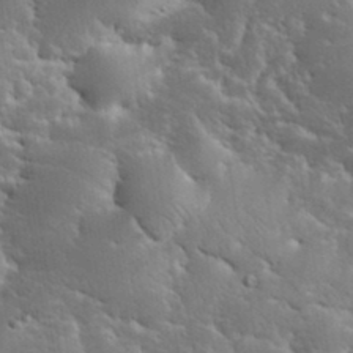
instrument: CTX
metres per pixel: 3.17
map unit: eHh
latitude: 36.2145
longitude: -67.5749
